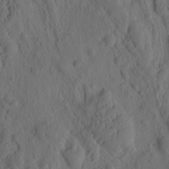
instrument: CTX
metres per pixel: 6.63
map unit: eHh
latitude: -0.6708
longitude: 15.3132
